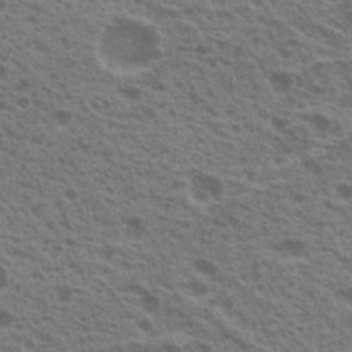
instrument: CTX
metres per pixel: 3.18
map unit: Nhu
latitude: 19.7071
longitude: -30.9703
